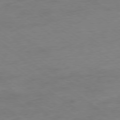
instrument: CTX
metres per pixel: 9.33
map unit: Ap
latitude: -78.9919
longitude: -96.8191
